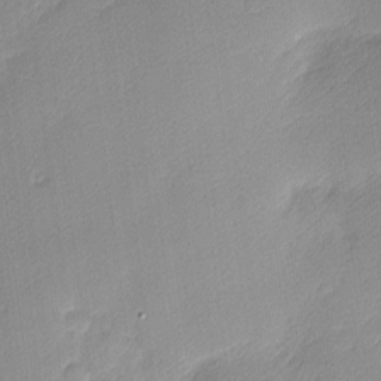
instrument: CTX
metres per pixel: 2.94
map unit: Nhu
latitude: 1.9528
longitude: -75.4426
